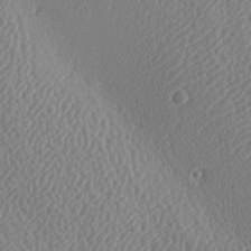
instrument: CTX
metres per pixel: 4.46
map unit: lAa
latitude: -8.8408
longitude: -128.3656
